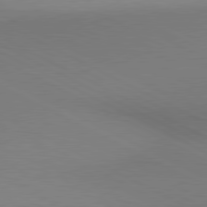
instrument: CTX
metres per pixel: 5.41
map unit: lApd
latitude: 80.7624
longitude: 145.1053
